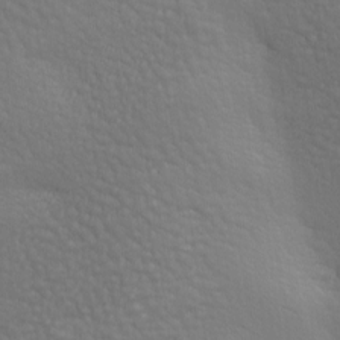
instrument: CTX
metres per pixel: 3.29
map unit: lAa
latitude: -8.1795
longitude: -125.7449
